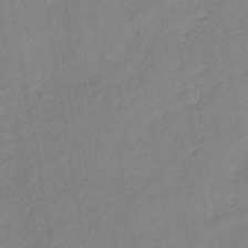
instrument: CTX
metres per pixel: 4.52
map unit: lHb
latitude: -40.8408
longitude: 67.8611
